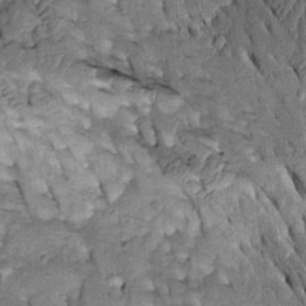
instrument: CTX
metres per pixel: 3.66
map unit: Htu
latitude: -2.5573
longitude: 150.3873
